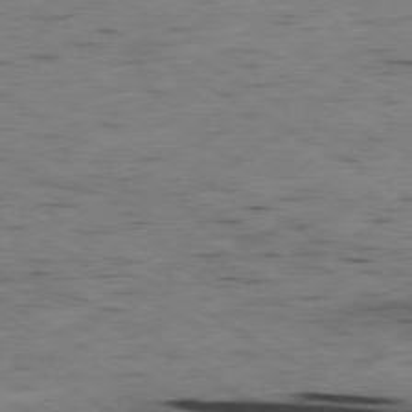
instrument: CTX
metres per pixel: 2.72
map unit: Ap
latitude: -80.4818
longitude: -93.6316
